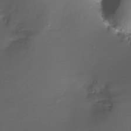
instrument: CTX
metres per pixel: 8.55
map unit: Nhu
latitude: -28.4629
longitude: -67.5749
